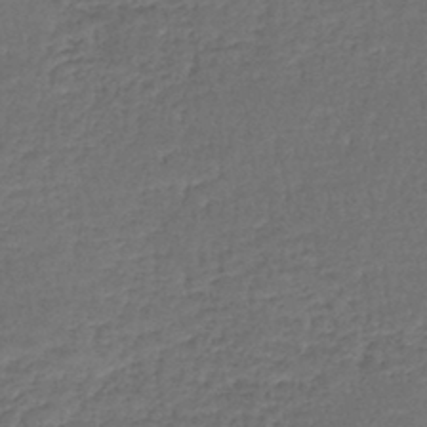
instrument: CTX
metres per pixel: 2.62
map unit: lHb
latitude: -43.8233
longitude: 59.4832
